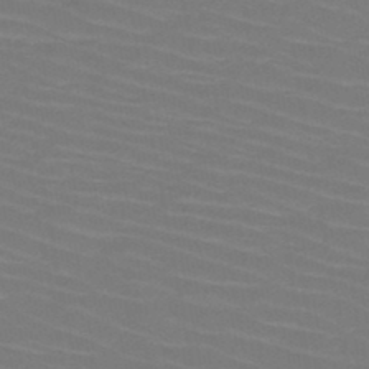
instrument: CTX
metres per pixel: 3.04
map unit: HNb
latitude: -47.2187
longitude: -45.4615
